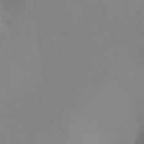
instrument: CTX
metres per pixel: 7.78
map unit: Ht
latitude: -13.4266
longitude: -44.4601
